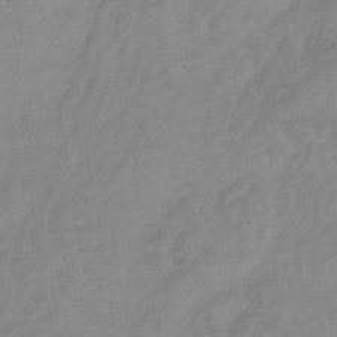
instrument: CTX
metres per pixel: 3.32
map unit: eHb
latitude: -46.0850
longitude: 85.3320
